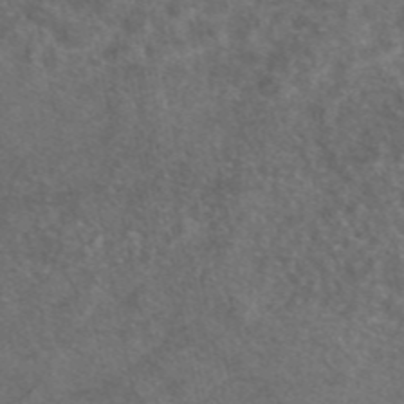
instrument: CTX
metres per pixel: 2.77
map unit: eAb
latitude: 47.1970
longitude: 110.2172
